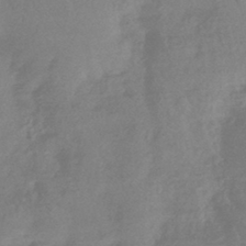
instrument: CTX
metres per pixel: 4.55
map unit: HNhu
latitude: -43.1242
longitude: 91.4833
